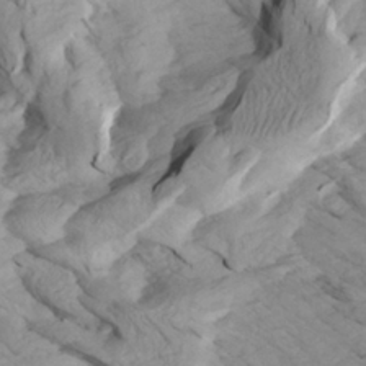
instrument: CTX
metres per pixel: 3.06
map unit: Aa
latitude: 27.1403
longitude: -133.6883
